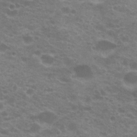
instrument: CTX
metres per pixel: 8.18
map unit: Hto
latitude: 21.3482
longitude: -37.1403
